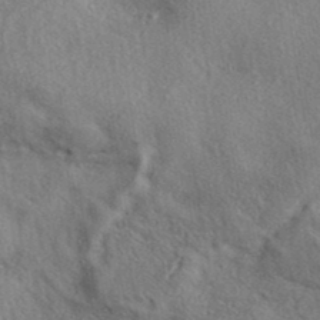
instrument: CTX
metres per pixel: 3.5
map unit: eAb
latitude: 39.4048
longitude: 112.5763
